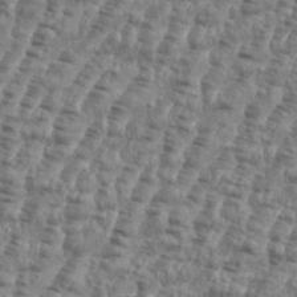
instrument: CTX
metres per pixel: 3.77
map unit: eHh
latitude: 35.7260
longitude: -136.3279
